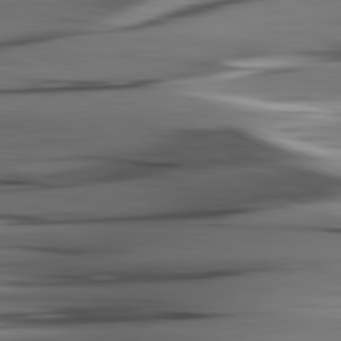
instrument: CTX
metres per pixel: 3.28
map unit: lApd
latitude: 80.9703
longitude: -123.7072
